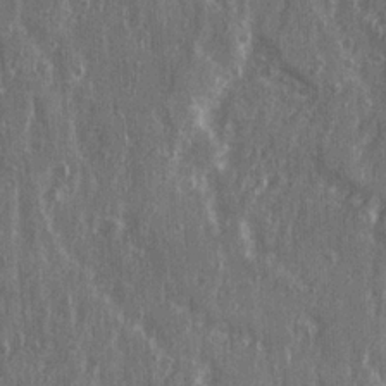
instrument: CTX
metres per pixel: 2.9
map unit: Ave
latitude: 22.3656
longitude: -133.7072
